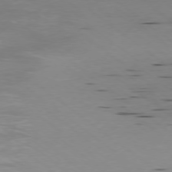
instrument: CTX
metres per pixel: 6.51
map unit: Ap
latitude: -77.3321
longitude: -72.5168
